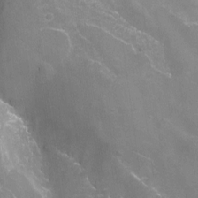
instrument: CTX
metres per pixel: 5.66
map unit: Nhu
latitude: -12.9920
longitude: -72.7625
